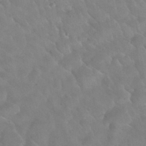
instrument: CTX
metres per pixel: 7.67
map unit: Nhu
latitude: 30.1767
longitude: -51.4804
